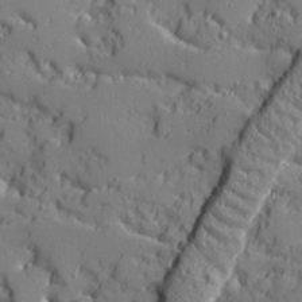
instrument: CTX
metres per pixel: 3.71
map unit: Ave
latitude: 11.2915
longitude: -101.4238
